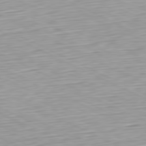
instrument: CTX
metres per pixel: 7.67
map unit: Ap
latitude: -81.1242
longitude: -69.8017
